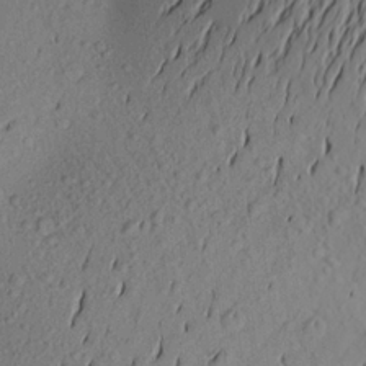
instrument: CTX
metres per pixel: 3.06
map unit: Aa
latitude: 22.3467
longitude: -146.9325
